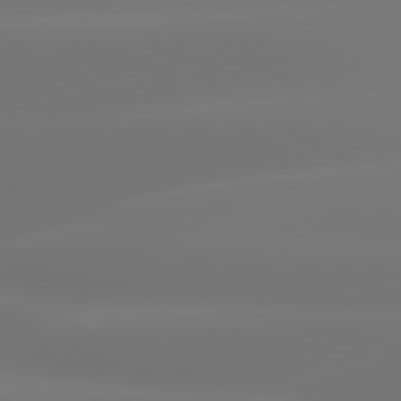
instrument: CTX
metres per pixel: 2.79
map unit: lApd
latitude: 79.7450
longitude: -137.4049
